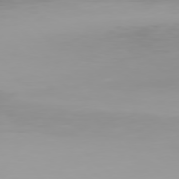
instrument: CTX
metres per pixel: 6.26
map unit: Hpe
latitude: 76.4601
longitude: -136.1389
